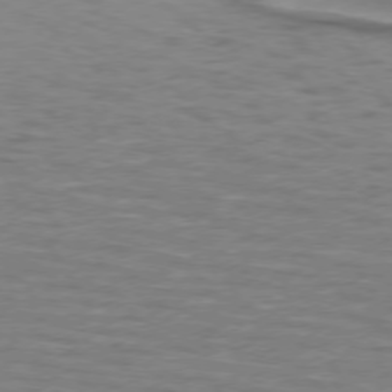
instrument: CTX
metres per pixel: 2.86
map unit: lApd
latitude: 74.1956
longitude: -50.9324
